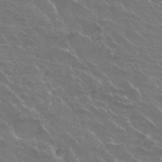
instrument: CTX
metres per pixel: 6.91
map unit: Hto
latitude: 33.1403
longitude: -45.7827
